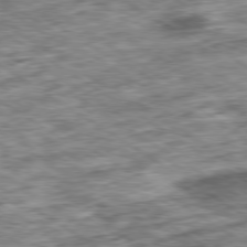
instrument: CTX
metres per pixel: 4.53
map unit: Ap
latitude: -79.7855
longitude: -74.9325
